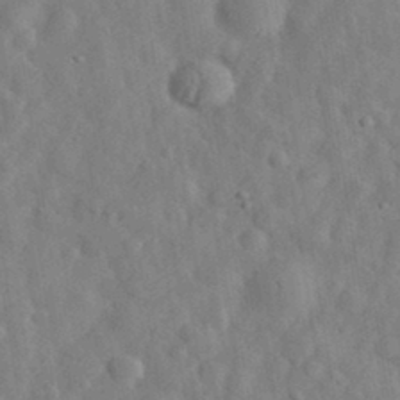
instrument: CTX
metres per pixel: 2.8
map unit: eHh
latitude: 32.5357
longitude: -74.5546
